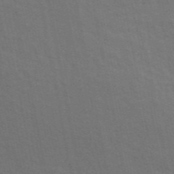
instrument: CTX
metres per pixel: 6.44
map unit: ANa
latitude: 48.7435
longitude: -74.7435
